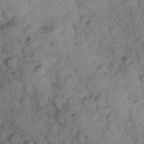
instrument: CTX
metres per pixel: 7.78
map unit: Hve
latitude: 24.1577
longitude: 147.4265
